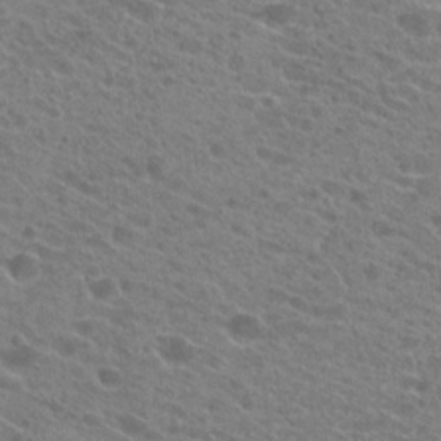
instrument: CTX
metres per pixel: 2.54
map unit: Hto
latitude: 21.8961
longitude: -38.7435
